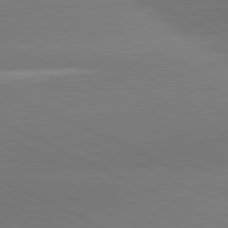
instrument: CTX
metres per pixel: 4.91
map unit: lApd
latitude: 81.5749
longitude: -154.3845
